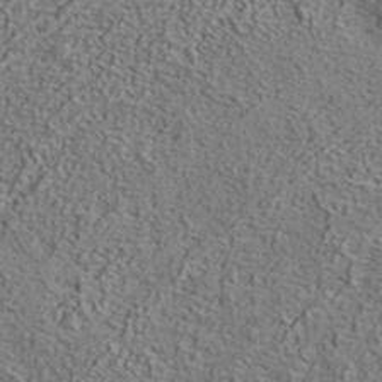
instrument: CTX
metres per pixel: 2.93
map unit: ANa
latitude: 39.2726
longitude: -91.0270
